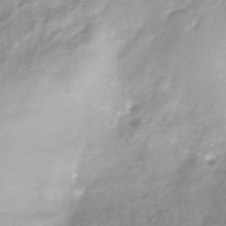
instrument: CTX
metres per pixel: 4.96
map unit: Nhe
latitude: -32.2929
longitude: -93.0080
